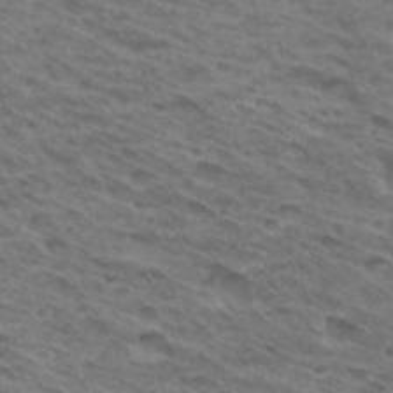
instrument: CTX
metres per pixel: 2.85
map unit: Hto
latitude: 32.2523
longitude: -46.6302
